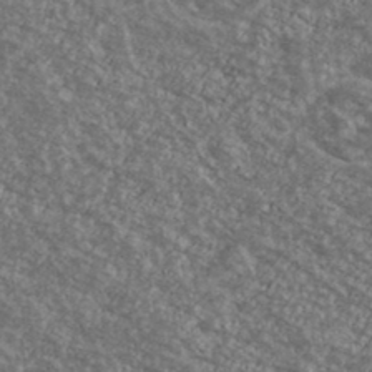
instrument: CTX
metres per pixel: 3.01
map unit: Ave
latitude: 39.5938
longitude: -110.6302
